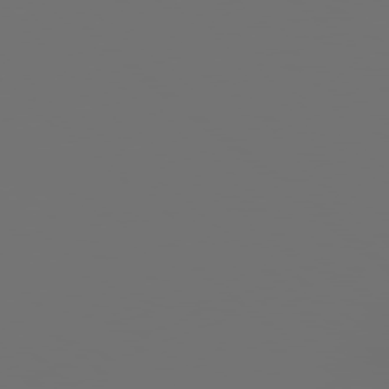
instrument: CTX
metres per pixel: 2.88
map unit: Hpe
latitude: 78.3279
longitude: 174.2739
